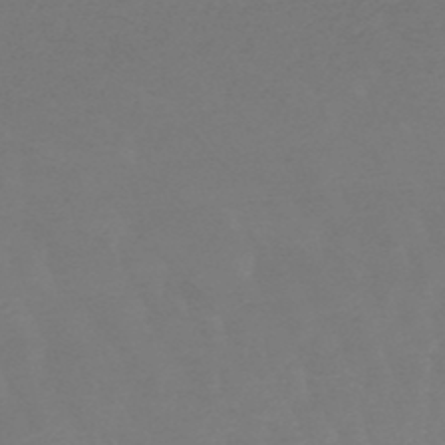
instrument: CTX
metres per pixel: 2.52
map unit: HNb
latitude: -49.5588
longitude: -52.9325
